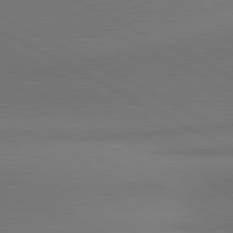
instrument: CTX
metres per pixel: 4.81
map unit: lApd
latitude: 81.3482
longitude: 146.8408
